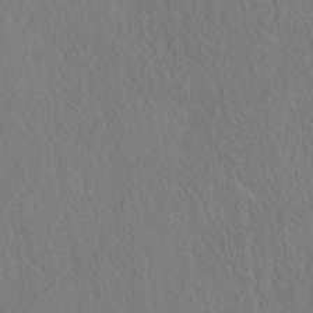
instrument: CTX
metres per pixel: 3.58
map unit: eHh
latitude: -3.3698
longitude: 15.5966
